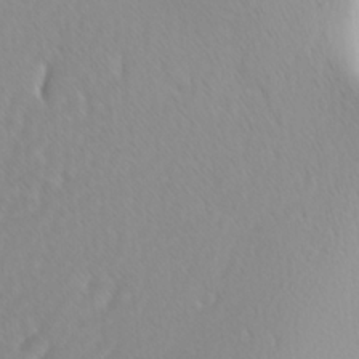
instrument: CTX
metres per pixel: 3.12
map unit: Ave
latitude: 8.5924
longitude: -105.4994
